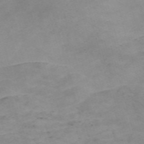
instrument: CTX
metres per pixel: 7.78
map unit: Nve
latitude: -59.3887
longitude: 60.0283
